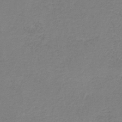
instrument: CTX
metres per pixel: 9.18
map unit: HNb
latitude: -35.3321
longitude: 52.4251
